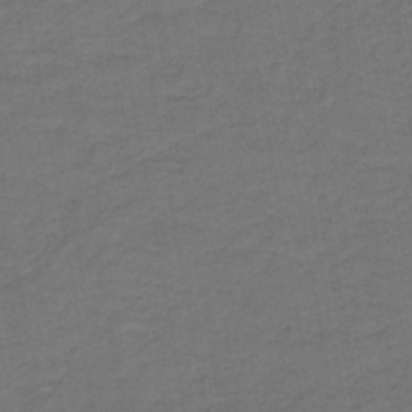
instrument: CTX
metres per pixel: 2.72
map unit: HNb
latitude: -43.2187
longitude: 51.8989
